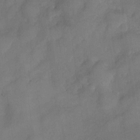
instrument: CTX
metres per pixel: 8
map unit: Nve
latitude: -26.1038
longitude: -148.3656
